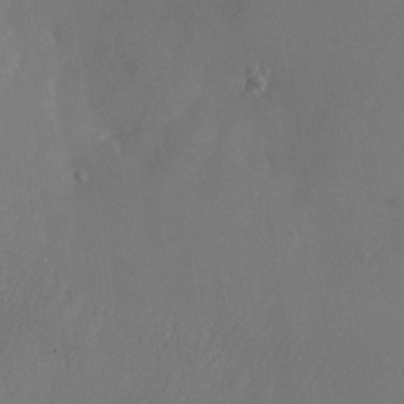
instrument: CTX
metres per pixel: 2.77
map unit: Nhu
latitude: -23.5966
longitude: -70.8002
